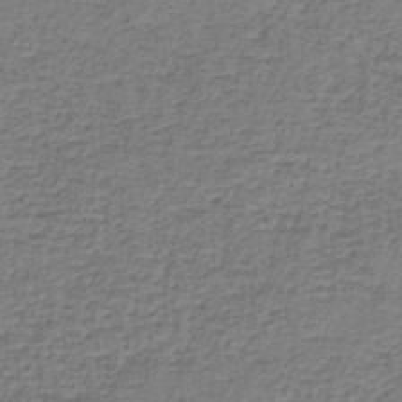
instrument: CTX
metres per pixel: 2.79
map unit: lHb
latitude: -43.1242
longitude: 58.7463
